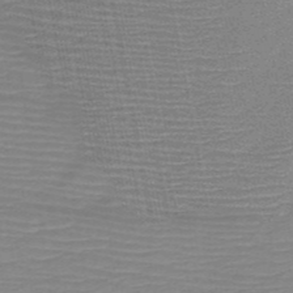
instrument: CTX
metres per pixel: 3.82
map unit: HNb
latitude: -49.1431
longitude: -45.3104
